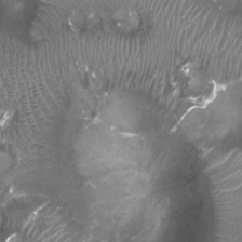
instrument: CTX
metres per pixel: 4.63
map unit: Ht
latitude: 2.6868
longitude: -19.4993
